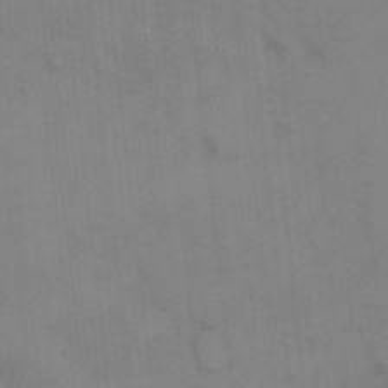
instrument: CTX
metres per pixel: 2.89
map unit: HNhu
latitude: 2.8758
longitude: 9.1998
